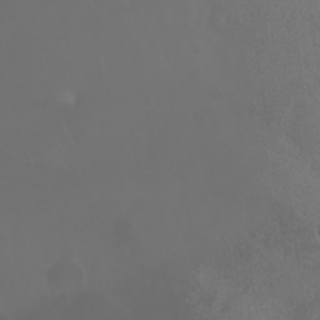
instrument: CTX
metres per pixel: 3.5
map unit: Nhu
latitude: 28.0822
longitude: -62.7058
